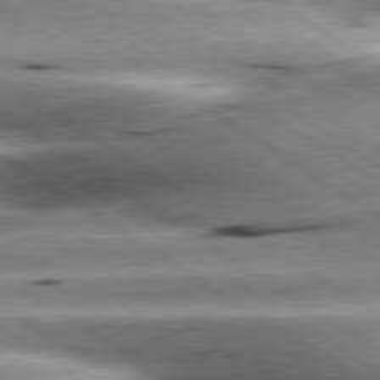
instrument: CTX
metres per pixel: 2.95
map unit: lApd
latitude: 80.1767
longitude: -141.6316
